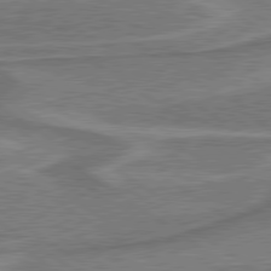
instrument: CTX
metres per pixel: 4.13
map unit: lApd
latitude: 79.7450
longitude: 173.1431
